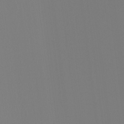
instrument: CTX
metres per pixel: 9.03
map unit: Ht
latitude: -4.0850
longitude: -62.0822
